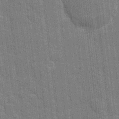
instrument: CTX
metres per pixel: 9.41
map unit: eHh
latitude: 6.6868
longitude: -74.3845
